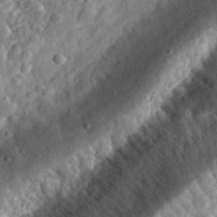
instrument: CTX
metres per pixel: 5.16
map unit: eHh
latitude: 35.0080
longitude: -79.1403
